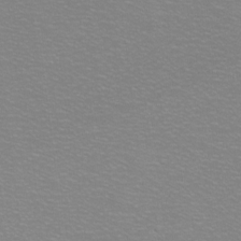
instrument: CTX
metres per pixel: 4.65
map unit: eHh
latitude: -8.7463
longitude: -70.4412
